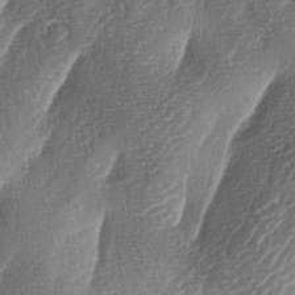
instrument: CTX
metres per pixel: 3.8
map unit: lAa
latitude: -3.8044
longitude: -129.0458
